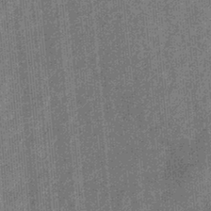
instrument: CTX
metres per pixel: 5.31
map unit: eHb
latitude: -32.0850
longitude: 73.5399
